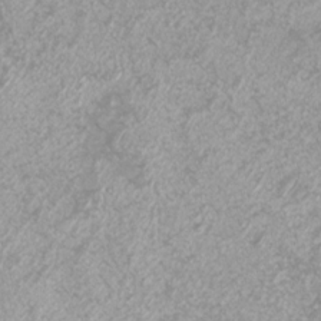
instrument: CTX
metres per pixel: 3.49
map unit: eHh
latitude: -7.4454
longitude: -77.1592
